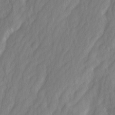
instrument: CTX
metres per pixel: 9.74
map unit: Ave
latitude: -0.9542
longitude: -113.5560
